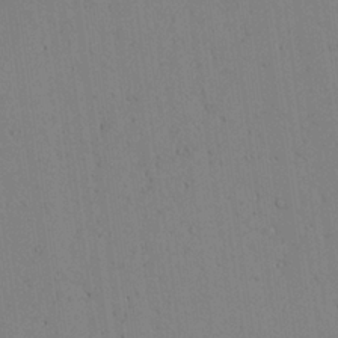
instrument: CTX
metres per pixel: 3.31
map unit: Aa
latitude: 25.6127
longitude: -137.3482
